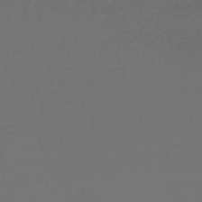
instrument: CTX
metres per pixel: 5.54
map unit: lHb
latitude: -45.6722
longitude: 68.4062
